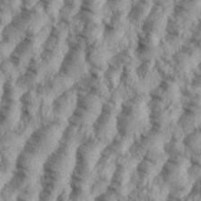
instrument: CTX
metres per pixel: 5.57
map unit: eHh
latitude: 35.8205
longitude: -137.4994
